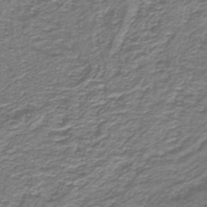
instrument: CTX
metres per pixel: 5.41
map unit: lHb
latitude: -40.6518
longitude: 54.8786
